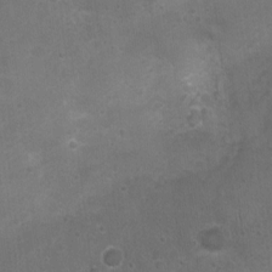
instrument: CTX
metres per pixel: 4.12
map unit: Nhu
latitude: 3.8205
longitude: -17.3103
